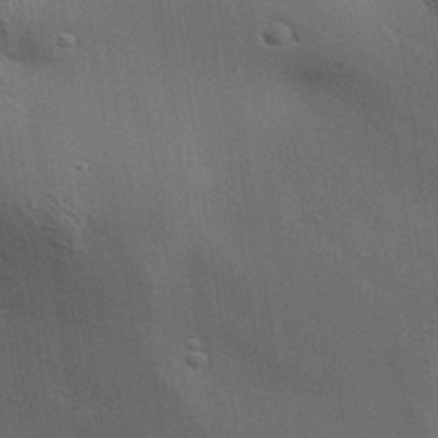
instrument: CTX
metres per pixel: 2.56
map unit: Aa
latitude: 31.7261
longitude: -140.3845
